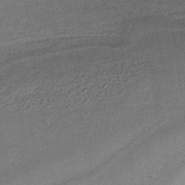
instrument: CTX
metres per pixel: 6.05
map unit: lHb
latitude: -38.1606
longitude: 71.5966
